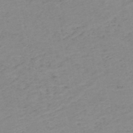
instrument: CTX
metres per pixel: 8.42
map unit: HNb
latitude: -51.3321
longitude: -51.9717
